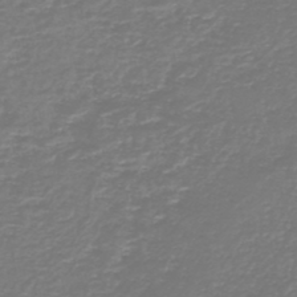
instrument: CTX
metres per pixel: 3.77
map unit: HNb
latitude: -46.5951
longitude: 53.3887
